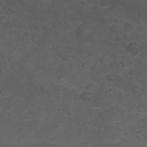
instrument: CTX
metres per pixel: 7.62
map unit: Nhu
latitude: 28.2144
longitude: -55.7638
